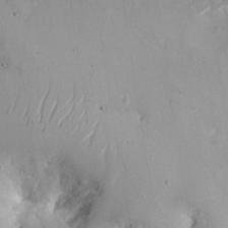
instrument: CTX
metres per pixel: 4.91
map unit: eHh
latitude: 8.9892
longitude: -70.8758
